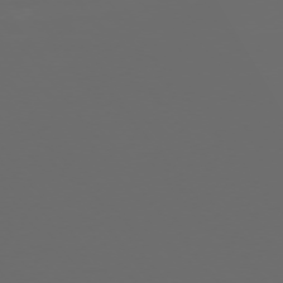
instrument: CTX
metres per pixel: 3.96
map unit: Ap
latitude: -76.0661
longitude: -74.9514
